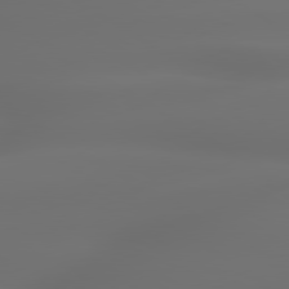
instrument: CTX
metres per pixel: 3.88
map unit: lApd
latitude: 79.5938
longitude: -138.4034
